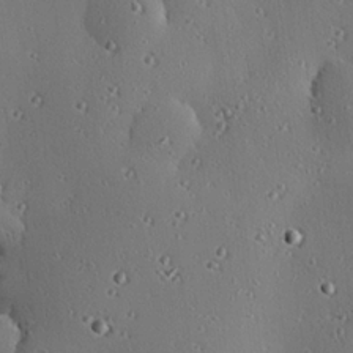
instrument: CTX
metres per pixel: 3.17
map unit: eHh
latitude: 23.2726
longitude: -91.2915
